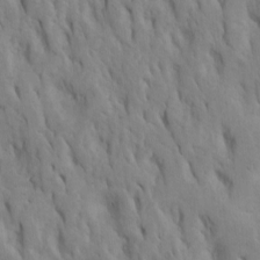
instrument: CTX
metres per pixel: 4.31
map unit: Htu
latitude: -7.7855
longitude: 144.8975
